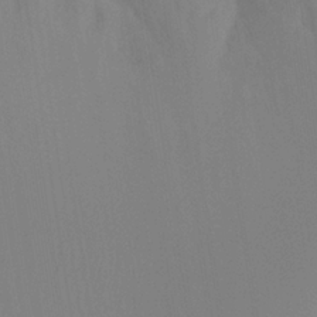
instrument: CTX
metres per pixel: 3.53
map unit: Ht
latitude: -8.5952
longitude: -31.1215
